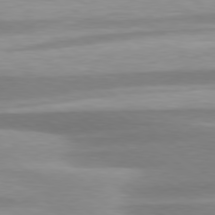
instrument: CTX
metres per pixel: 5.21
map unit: Hpe
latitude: 79.2537
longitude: -130.0444
